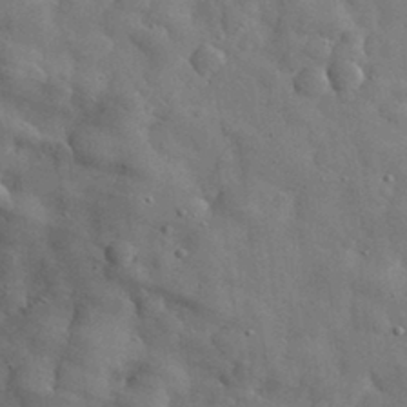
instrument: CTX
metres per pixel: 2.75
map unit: eHh
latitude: 31.1970
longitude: -71.7638
